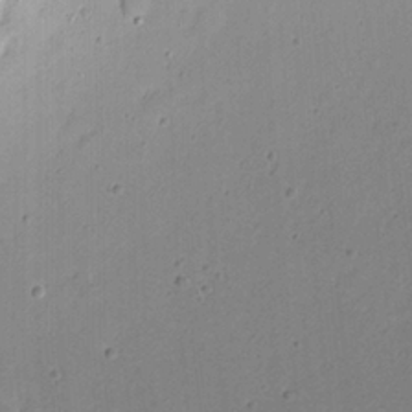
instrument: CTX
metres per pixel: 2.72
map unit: eHh
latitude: 21.8773
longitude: -69.8017
